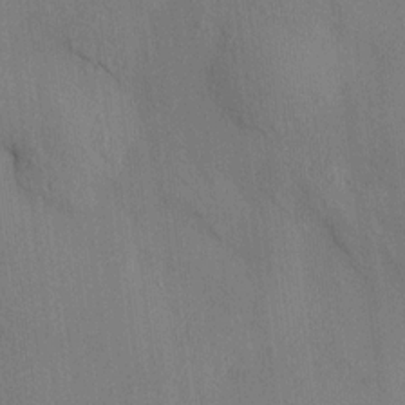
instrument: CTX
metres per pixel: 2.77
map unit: HNhu
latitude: 13.0270
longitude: 10.3495
